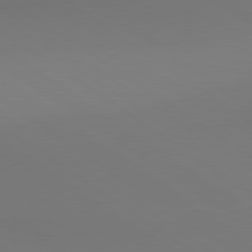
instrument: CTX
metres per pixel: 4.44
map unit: lApd
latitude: 80.6113
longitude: 152.6329
